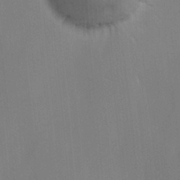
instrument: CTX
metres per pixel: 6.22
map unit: Ave
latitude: -0.7275
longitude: -113.1592
